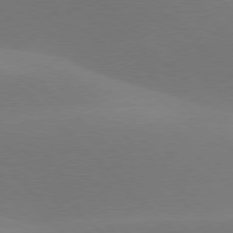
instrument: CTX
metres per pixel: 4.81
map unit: lApd
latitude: 77.6316
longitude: -51.0080
